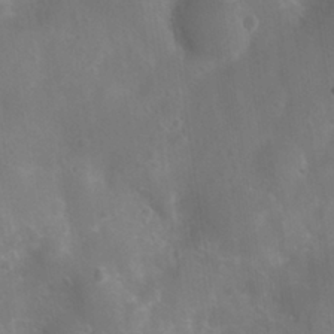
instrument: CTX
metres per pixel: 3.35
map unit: Nhu
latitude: 8.1389
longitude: -21.3104
